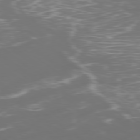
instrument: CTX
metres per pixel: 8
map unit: Ap
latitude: -78.7841
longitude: -93.4993
